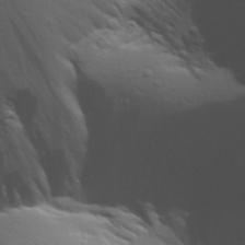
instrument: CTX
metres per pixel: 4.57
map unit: Aa
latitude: 29.8772
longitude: -134.6868
